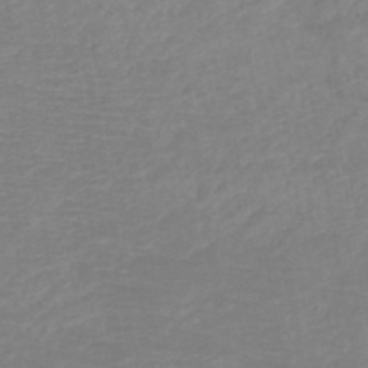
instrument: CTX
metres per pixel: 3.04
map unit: HNb
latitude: -49.5399
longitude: -44.9513
